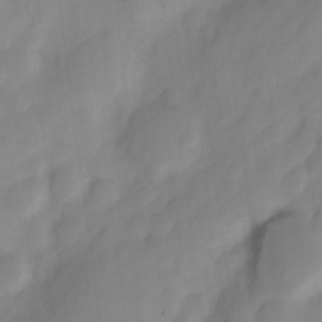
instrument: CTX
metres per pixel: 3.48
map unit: Nve
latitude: -21.5588
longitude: 107.6722
